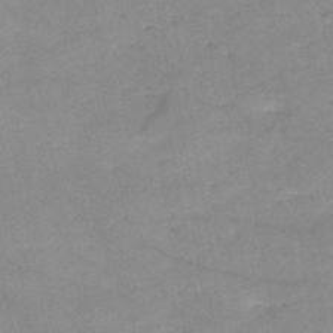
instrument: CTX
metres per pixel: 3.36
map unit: HNb
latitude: -50.0661
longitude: -40.2144
